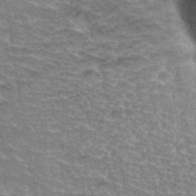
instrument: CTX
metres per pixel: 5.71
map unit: Hto
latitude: 35.8583
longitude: -45.5560
